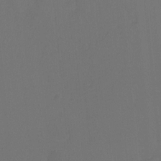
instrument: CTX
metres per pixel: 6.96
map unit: Ht
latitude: -9.6344
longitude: -37.1403
